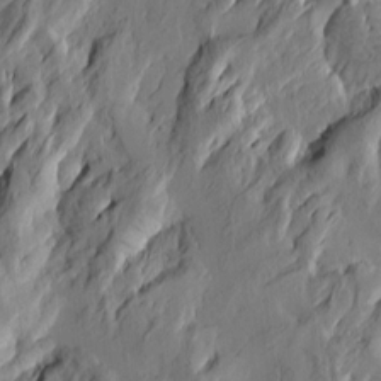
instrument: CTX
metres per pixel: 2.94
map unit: Htu
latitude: -3.0297
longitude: -178.4601
